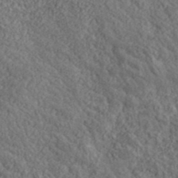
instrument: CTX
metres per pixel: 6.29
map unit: lHvf
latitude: 38.4223
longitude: -89.8584
